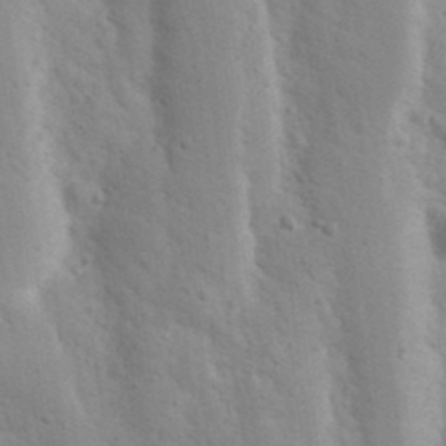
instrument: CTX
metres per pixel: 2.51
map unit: Nhu
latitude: 18.5734
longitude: -76.3089
